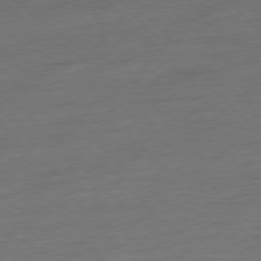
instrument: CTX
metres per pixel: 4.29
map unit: Hpe
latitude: -77.1053
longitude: -13.8583
